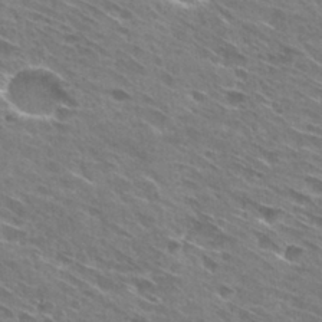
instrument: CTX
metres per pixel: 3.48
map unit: Hto
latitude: 29.4993
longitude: -44.5734
